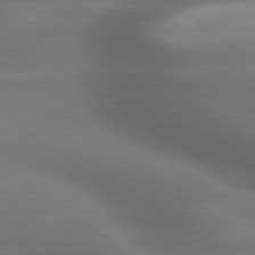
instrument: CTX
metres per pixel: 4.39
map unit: lApd
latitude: 79.5182
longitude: -118.4601
